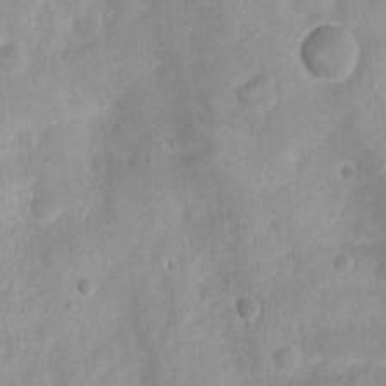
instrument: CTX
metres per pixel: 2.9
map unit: Nhu
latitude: 5.0080
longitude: -18.0444
